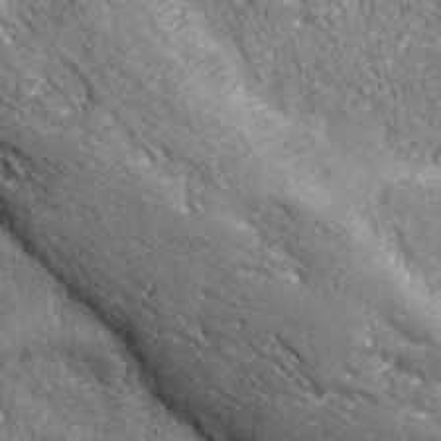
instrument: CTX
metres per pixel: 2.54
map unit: eHh
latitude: 43.4049
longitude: -91.4993
